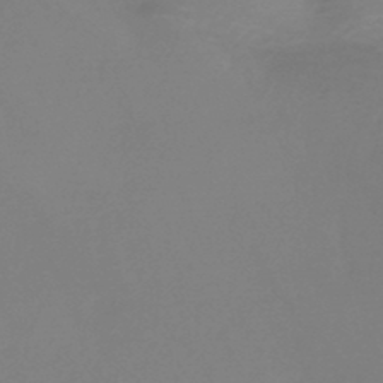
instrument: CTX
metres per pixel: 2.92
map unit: HNb
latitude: -46.4440
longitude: -42.3089
